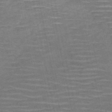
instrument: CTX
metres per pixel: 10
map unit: HNb
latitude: -51.4076
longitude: -47.2915
